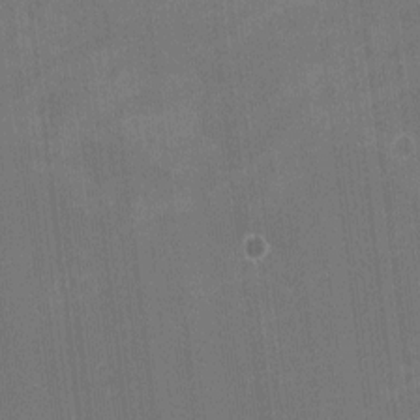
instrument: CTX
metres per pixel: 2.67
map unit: HNhu
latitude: -3.4076
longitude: -3.7449
